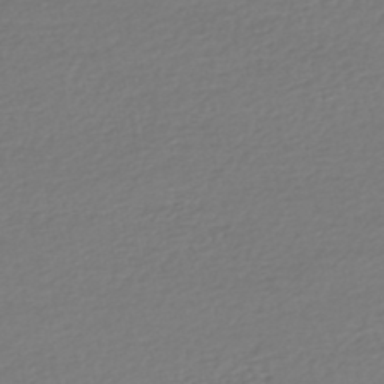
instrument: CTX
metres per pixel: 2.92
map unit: HNhu
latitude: -47.4832
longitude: 103.1431
